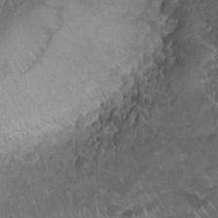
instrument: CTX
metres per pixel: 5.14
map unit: Nhu
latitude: 26.2523
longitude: -53.7828
